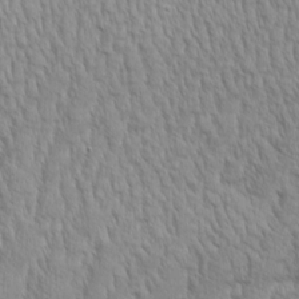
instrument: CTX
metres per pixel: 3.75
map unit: Aa
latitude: 8.8191
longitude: -130.2901
